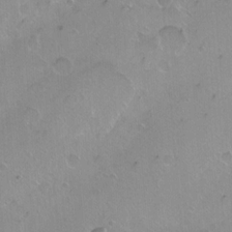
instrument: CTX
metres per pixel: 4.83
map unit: Nhu
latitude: -7.8044
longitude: -43.6316
